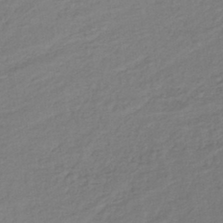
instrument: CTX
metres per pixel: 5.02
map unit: lHb
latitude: -39.6722
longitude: 71.1242
